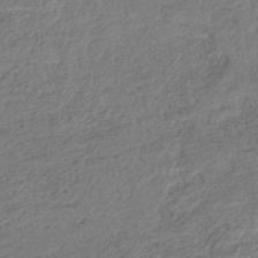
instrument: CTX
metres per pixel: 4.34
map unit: lHb
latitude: -40.5951
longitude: 73.6533
